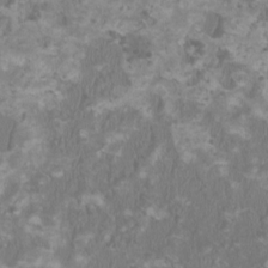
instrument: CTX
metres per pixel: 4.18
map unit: HNhu
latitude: 1.7638
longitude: -2.1766
